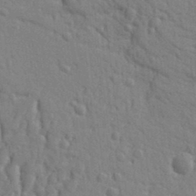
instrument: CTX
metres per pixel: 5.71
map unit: Ht
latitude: 10.1956
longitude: -76.9324
